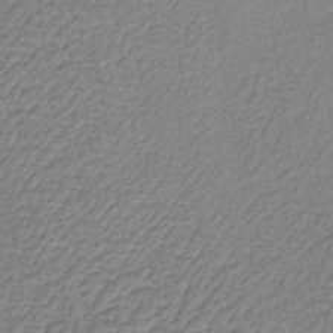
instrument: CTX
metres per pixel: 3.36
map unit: lHb
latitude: -36.6518
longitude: 59.7666
